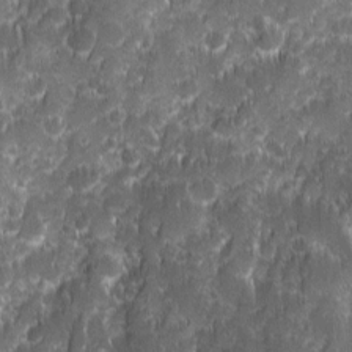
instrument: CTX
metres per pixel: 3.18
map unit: Ave
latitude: 9.7828
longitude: -104.8947
